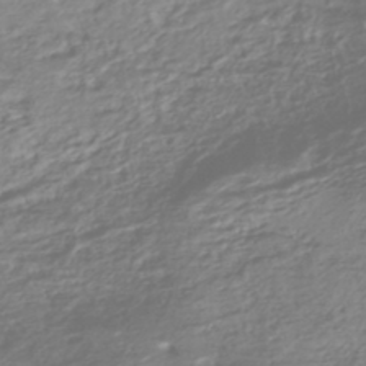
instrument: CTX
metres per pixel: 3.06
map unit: HNhu
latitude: -44.9920
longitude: 98.9542
